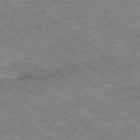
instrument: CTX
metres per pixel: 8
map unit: Ap
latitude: -78.9352
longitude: -48.6302
